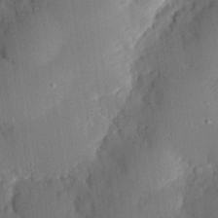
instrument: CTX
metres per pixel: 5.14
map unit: eHh
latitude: 28.7246
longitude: -81.8394
